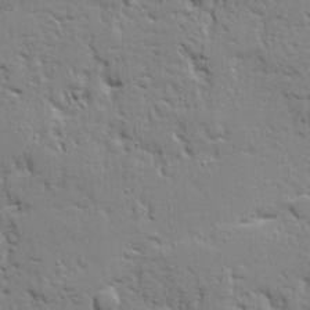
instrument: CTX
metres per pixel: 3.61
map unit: Ave
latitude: 20.1767
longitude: -127.7450
